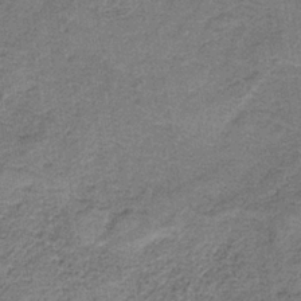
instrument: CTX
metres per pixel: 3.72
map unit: HNb
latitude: -34.6518
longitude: 54.1984
